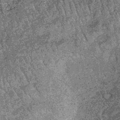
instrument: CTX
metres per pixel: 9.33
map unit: lHb
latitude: -37.2942
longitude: 67.5966
